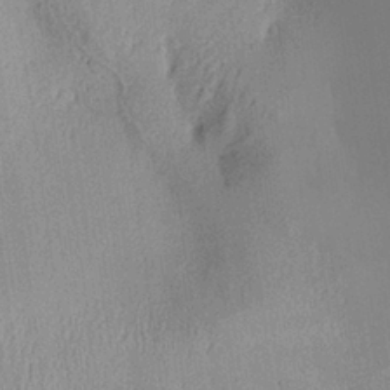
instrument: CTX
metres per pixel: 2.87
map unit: Aa
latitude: 29.4048
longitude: -136.8002
